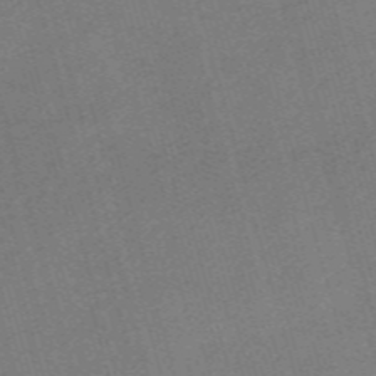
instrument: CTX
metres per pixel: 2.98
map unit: Nve
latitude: -59.4076
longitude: 65.3321
